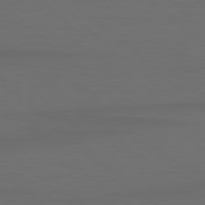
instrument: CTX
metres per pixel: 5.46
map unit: lApd
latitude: 80.0822
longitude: -114.2333
